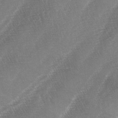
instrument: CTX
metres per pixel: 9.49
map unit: lAa
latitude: -4.1794
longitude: -128.8191
